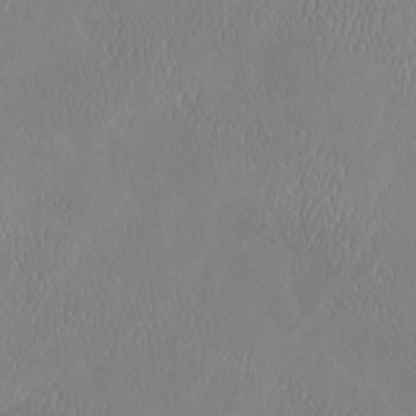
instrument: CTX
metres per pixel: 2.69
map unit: eHh
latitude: -3.5021
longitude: 19.3510
